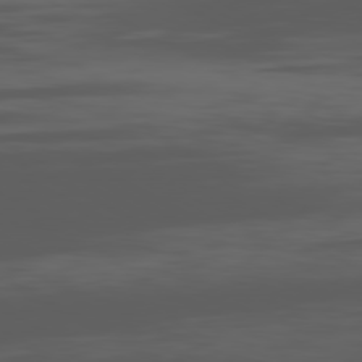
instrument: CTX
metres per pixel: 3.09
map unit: Ap
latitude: -80.6708
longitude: -63.0270
